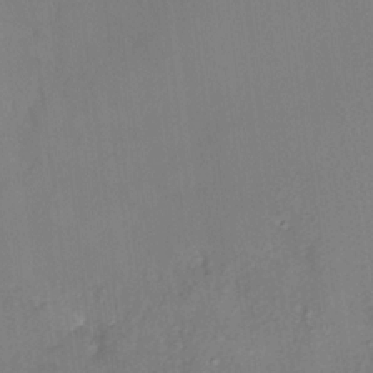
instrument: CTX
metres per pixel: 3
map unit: HNhu
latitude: 4.9136
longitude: 8.6518
